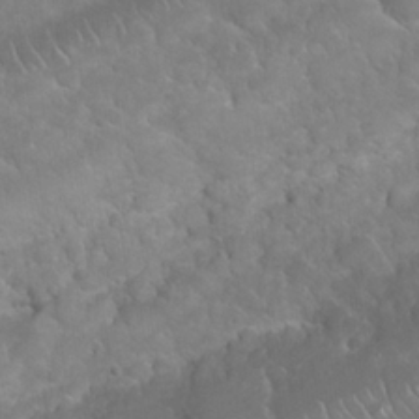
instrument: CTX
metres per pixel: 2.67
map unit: Nhu
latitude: 24.1577
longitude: -60.6679
